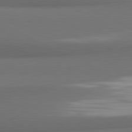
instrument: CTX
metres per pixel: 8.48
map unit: lApd
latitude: 81.7072
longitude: 173.1998
